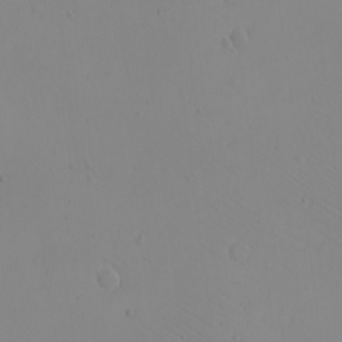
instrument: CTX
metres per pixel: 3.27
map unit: eHh
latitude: -9.6155
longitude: -68.1389
